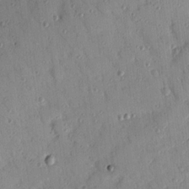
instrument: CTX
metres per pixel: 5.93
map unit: Nhu
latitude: 18.0255
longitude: -78.3656
